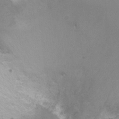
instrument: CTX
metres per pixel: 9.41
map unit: Ht
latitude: -6.5384
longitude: -33.1025
